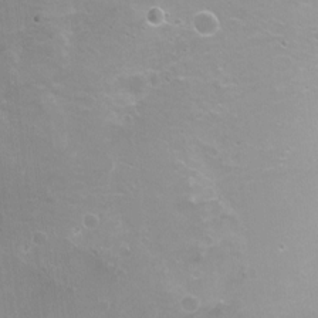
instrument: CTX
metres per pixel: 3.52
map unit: Ht
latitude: -16.6897
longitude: -40.1577
